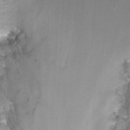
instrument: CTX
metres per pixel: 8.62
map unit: Nhu
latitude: -7.1998
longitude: -51.0458
